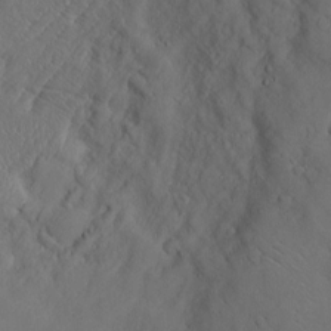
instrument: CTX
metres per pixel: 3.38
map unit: Htu
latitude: -6.8786
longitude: 160.3873
